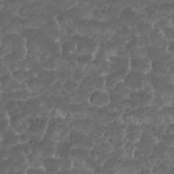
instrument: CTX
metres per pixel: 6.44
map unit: Nhu
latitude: 26.4034
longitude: -52.4034
